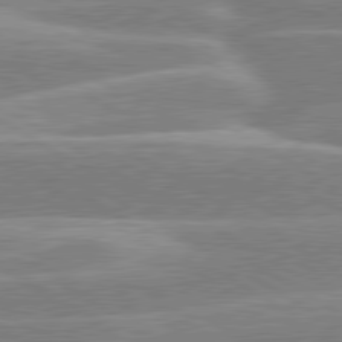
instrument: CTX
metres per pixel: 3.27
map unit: lApd
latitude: 80.2522
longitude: -131.2915
